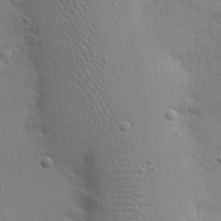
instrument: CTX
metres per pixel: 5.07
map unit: eHh
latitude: 25.1025
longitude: -69.9150
